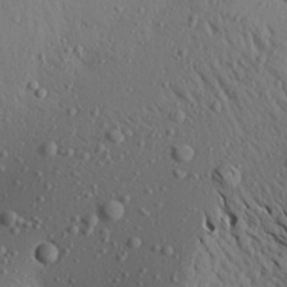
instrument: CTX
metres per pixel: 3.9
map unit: Aa
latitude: 19.6316
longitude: -148.4790
